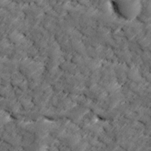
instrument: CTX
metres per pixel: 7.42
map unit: Ave
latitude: 17.1592
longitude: -135.3292
